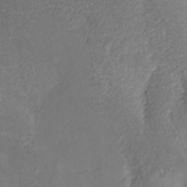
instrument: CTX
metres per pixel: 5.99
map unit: HNhu
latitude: -39.7667
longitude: 97.6155
